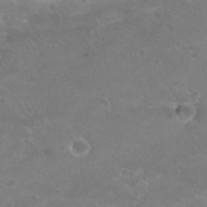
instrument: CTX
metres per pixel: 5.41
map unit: Hto
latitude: 27.0270
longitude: -39.9528
